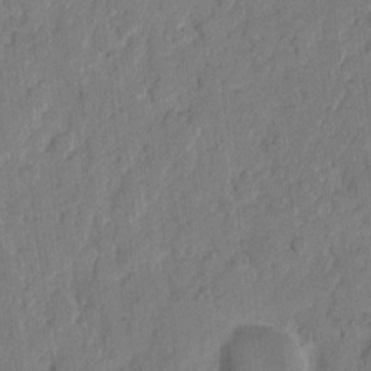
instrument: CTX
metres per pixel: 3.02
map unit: eHh
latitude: 8.1389
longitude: -64.4034
